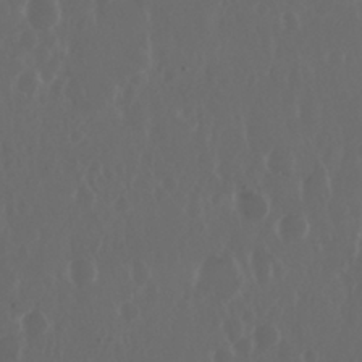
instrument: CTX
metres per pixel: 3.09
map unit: Nhu
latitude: 29.3104
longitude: -57.3859
